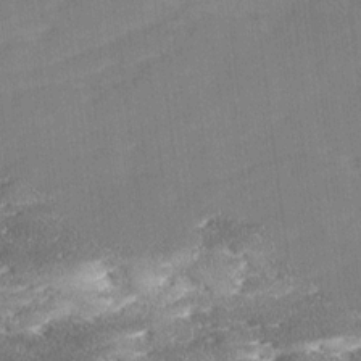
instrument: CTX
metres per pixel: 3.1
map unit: Ave
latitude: 17.7261
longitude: -137.0648
